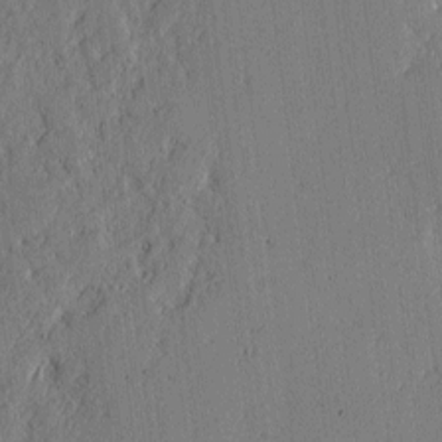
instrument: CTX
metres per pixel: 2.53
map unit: lAvf
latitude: -1.5777
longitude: -107.8961
